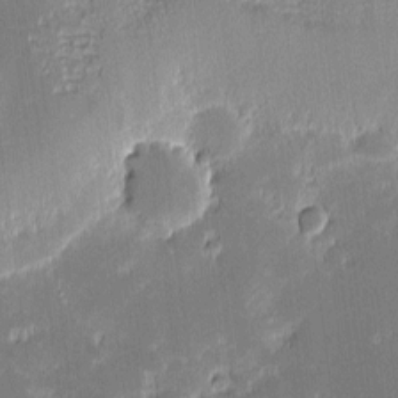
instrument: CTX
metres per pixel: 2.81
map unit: eHh
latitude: -2.5951
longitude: -85.6505
